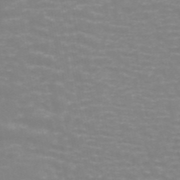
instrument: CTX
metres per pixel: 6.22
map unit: ANa
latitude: 44.6301
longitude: 29.5021
